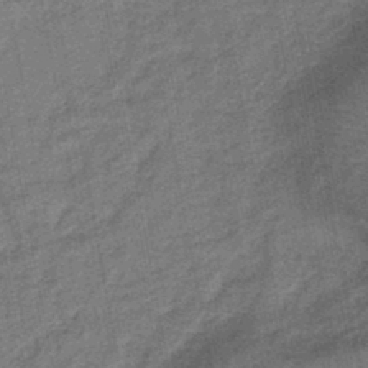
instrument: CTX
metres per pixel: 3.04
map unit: lHb
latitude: -43.0864
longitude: 80.7463
